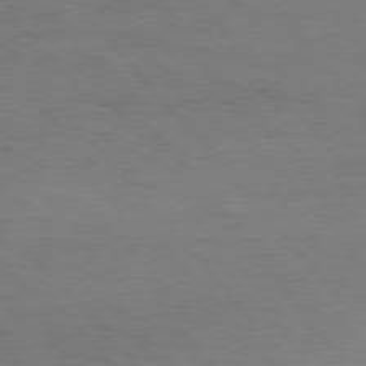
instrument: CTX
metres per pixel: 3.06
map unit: Hpe
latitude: 76.2333
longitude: -157.5749
